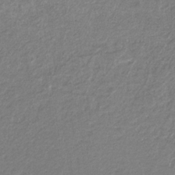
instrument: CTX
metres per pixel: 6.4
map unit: eHb
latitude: -31.2943
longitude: 67.0864
